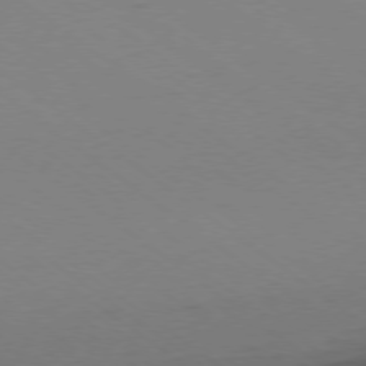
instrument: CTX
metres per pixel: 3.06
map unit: Ap
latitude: -78.7085
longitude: -95.1592
